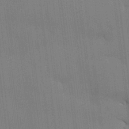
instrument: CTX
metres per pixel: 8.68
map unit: lHvf
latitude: 18.2144
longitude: -113.7072
